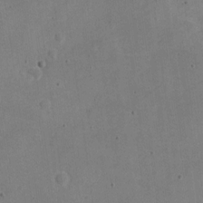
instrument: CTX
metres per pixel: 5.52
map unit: Nve
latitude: -24.8597
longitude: 107.5588
